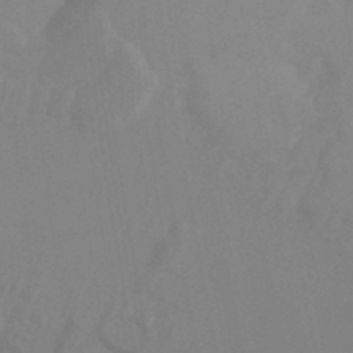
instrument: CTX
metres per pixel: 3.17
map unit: Nhu
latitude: -13.3699
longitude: -66.2144
